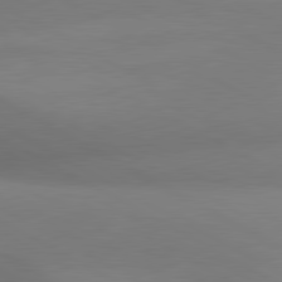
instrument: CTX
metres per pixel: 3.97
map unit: lApd
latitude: 80.7813
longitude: 129.8800
